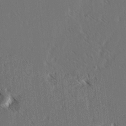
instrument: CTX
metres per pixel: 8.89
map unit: lAvf
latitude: -3.5210
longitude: -113.9150
